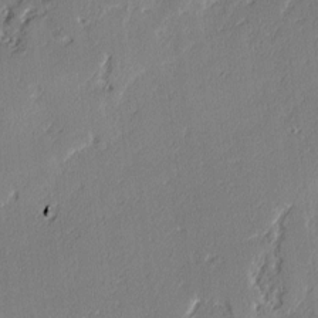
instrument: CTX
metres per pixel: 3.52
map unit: lAvf
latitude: -2.2739
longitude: -109.0080
